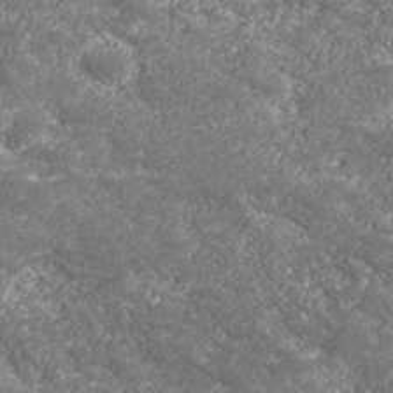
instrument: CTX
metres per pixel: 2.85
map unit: eHh
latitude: 43.1214
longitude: -89.9528
